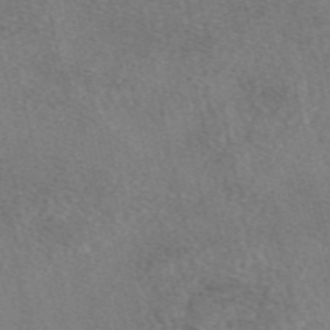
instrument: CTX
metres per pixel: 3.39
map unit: eAb
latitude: 48.3845
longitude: 112.3684
